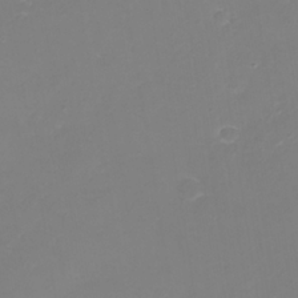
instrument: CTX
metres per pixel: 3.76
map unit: eHh
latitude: -3.4454
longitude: -75.9150
